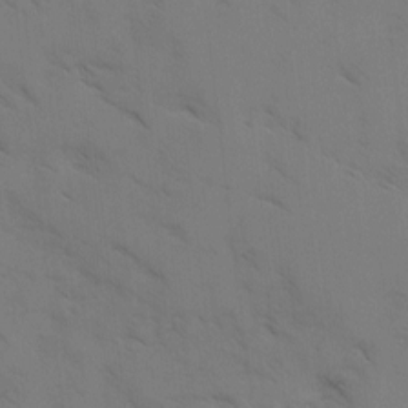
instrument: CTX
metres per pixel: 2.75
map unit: Ave
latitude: -0.7841
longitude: -111.8017
